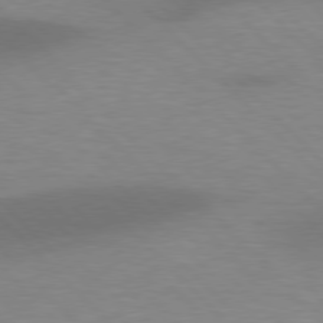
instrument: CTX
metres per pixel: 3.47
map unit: lApd
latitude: 77.0836
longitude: -59.8394
